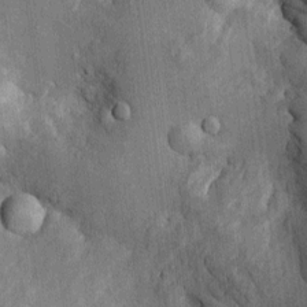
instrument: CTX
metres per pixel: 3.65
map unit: Htu
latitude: -5.6155
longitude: 158.3306
